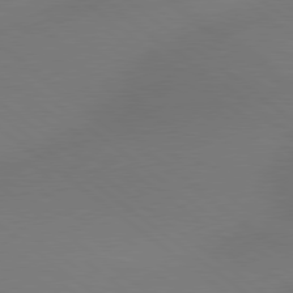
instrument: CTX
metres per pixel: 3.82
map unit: Hpe
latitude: 78.8947
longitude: -150.8191
